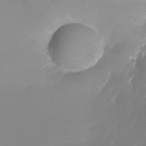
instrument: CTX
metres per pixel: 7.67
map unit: Nhu
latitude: -23.8234
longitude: -71.3481
